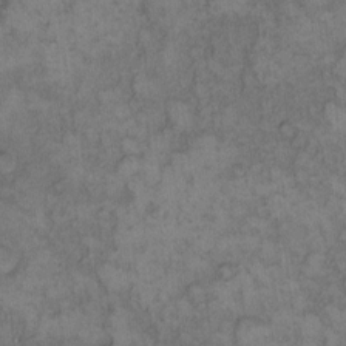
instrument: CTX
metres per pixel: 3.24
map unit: eHh
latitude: 12.3278
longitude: -63.8017
